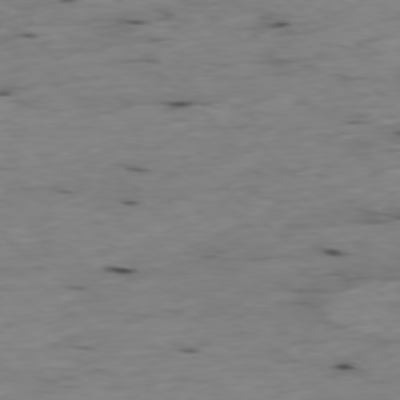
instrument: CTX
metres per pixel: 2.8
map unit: Ap
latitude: -77.8422
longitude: -89.0837
